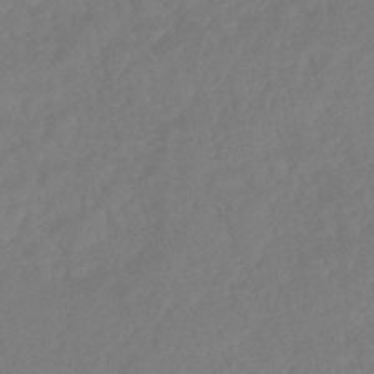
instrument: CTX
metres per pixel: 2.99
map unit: HNhu
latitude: -45.7100
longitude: 98.5007
